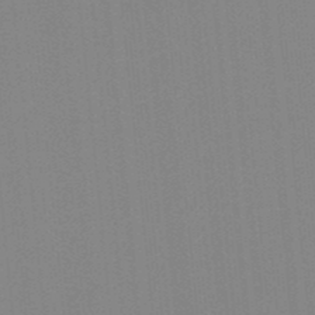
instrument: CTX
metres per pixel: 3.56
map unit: lHb
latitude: -49.0298
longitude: 81.2754
